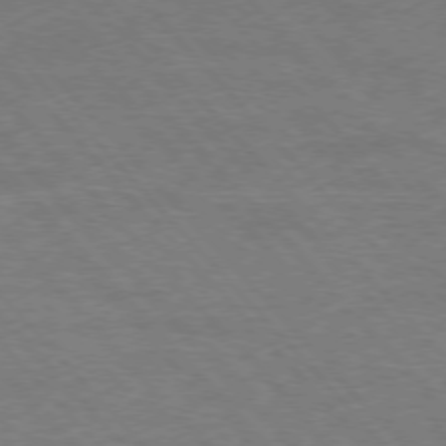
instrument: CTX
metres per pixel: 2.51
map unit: Hpe
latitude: -76.7841
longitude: -12.9325
